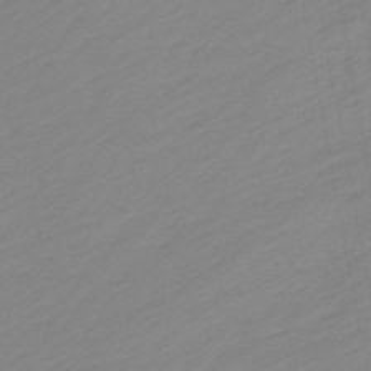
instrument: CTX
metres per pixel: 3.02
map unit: eHb
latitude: -49.0487
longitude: 84.4251
